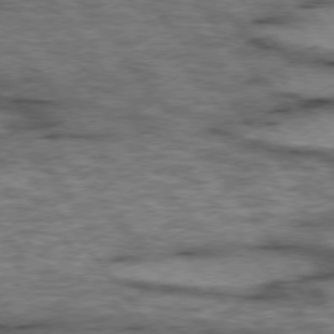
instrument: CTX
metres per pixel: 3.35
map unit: lApd
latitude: 75.3482
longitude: -48.7057
